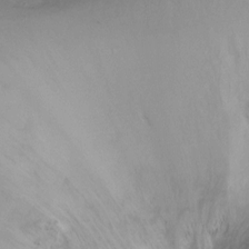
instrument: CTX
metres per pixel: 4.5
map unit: Ht
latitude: -16.8219
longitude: -44.9702
